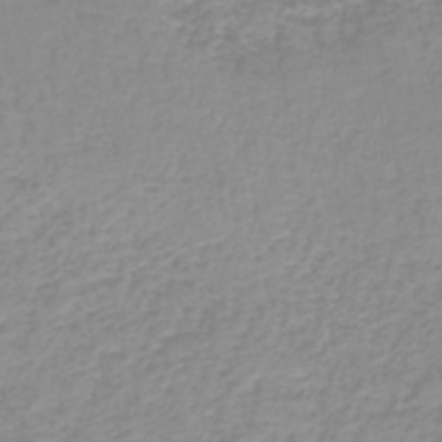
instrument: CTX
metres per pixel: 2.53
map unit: lHb
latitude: -44.0283
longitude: 54.1606
